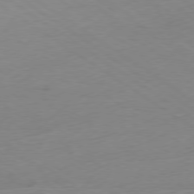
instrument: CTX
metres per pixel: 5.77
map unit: Ap
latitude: -78.3684
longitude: -59.1592
